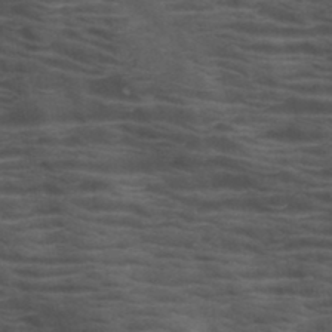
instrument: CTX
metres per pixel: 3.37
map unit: HNb
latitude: -46.4251
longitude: -45.3292
